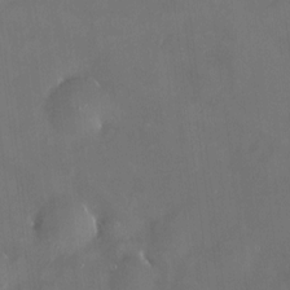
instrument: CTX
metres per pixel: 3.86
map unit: HNhu
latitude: 7.8772
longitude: 9.3698
